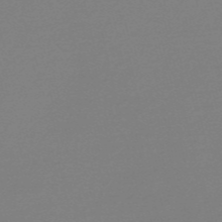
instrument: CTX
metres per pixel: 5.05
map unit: Nve
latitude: -56.5007
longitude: 62.0472
